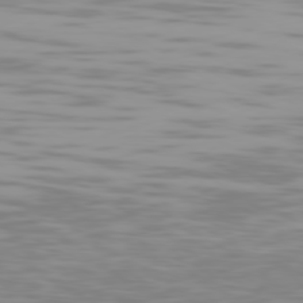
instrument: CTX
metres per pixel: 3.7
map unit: Ap
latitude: -79.6155
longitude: -102.8380
